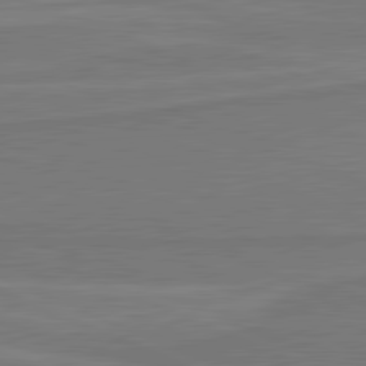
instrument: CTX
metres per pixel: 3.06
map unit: lApd
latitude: 81.5749
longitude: 168.5762
